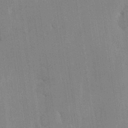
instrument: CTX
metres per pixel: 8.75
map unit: Hve
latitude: 26.5357
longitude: 150.7463
